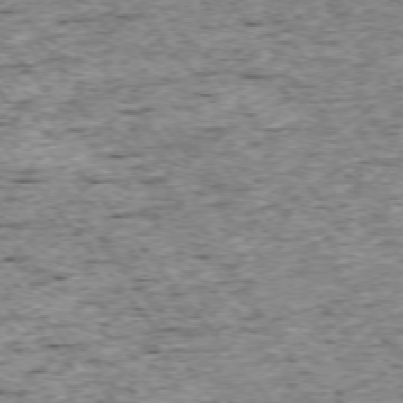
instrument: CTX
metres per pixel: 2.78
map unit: Ap
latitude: -74.9164
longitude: -86.7435
